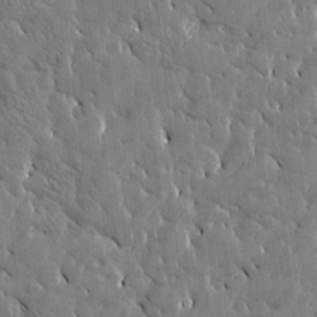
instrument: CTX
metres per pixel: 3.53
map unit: Htu
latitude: -4.0850
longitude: 176.7652
